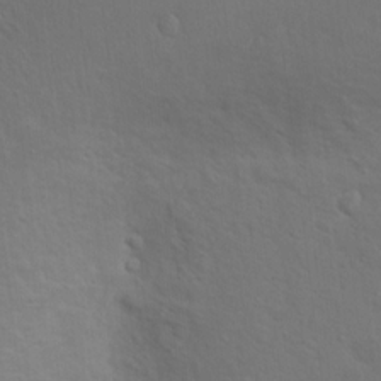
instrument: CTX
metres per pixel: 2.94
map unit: Nhu
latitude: 18.3278
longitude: -33.9528
